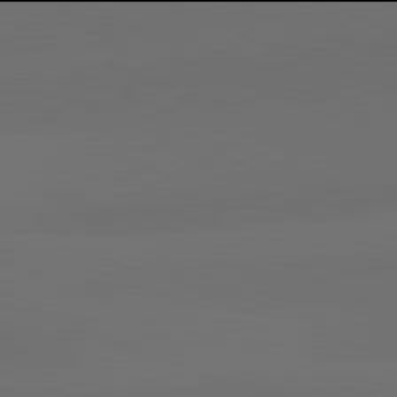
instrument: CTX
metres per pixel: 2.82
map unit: lApd
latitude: 81.9906
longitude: 134.5763
